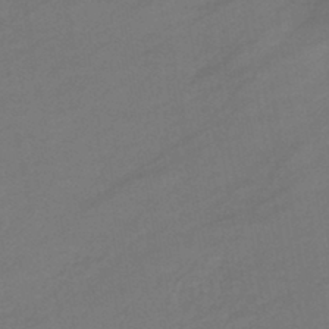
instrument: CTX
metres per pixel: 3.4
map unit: lHb
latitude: -42.5384
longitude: 76.3684
